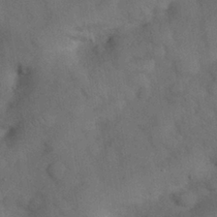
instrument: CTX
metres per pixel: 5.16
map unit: Nhu
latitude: 27.4238
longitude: -70.5735
